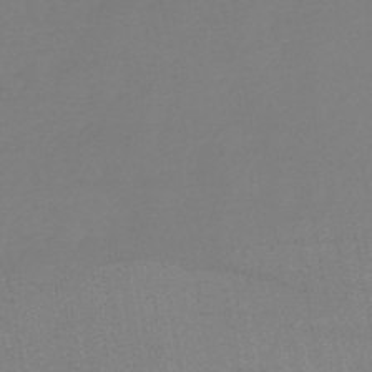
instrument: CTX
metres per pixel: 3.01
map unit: lHb
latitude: -45.6722
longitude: 69.3509
